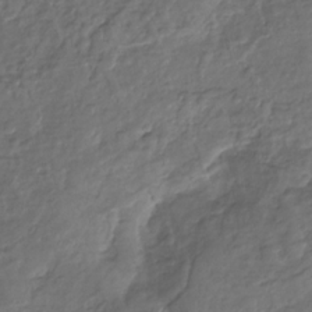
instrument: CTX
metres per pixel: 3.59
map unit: Nhu
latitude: -31.0675
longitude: -61.6694
